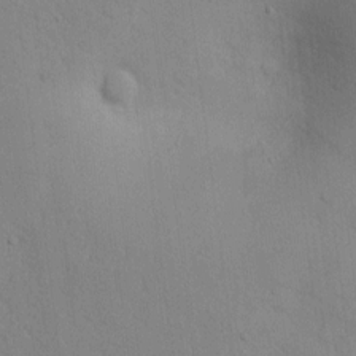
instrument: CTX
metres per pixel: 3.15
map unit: lAvf
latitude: 9.4804
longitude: 168.1983
